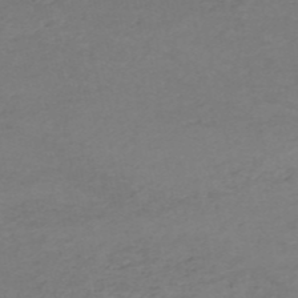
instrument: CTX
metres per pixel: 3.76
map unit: HNb
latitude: -53.1431
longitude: -51.4993
